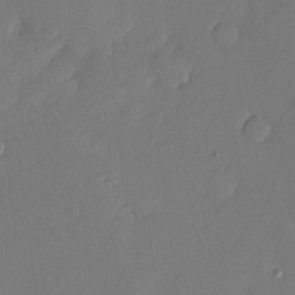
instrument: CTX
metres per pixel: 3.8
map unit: eHh
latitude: 5.1214
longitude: -74.7813
